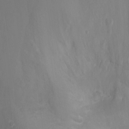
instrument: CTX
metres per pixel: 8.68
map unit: Ht
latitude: -2.8030
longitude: -16.6679
